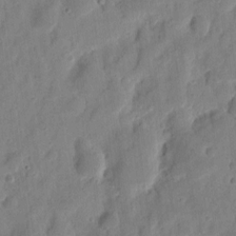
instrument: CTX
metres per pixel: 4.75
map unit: eHh
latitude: 8.8569
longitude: -74.1389
